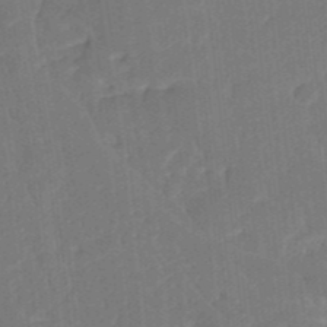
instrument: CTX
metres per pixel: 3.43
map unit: Nhu
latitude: 23.8394
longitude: -72.8569
